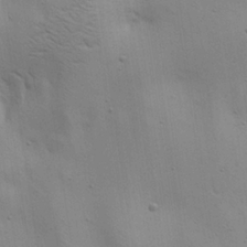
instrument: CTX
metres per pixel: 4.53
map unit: Aa
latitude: 22.4034
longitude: -142.0633
